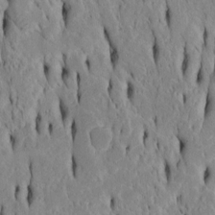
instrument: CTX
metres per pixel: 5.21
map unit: Htu
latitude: -4.7652
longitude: 151.6343
